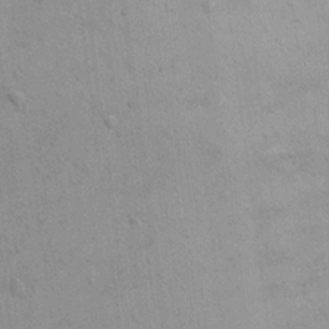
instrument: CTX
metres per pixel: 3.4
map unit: Hto
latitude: 11.7828
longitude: -37.1781
